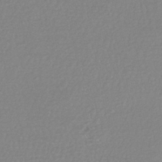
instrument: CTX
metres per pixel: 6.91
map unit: HNhu
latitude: -48.1228
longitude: 98.5574
